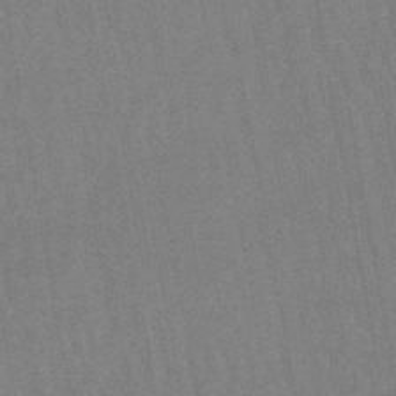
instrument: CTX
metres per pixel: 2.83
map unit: lHb
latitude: -46.3117
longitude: 78.4629
